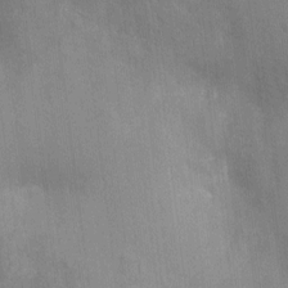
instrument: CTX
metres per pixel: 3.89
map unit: HNhu
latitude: 8.1956
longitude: -5.0836
